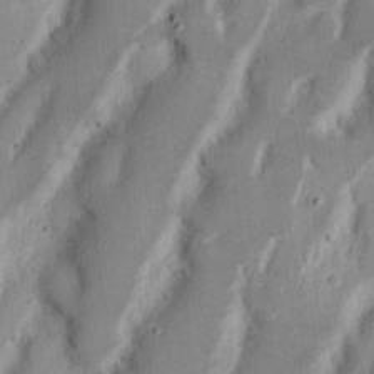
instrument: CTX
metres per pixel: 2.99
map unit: Nhu
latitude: 18.0255
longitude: -73.6505
